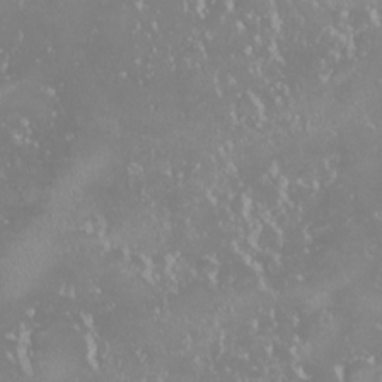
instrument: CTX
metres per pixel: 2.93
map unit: HNhu
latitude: -2.1227
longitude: 11.6533
